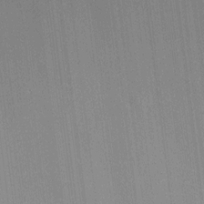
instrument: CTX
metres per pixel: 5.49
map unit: lAvf
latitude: 7.8016
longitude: 165.7667
